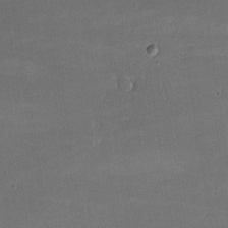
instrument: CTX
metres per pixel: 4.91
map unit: lHvf
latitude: -9.1431
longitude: -101.7261
